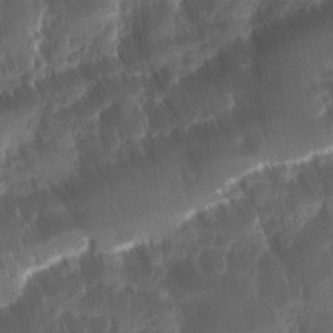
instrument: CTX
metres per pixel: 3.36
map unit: Ave
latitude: -11.2565
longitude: -119.7449
